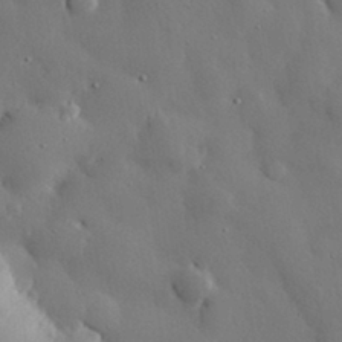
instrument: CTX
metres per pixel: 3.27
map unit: eHh
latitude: 30.1578
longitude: -80.8947
